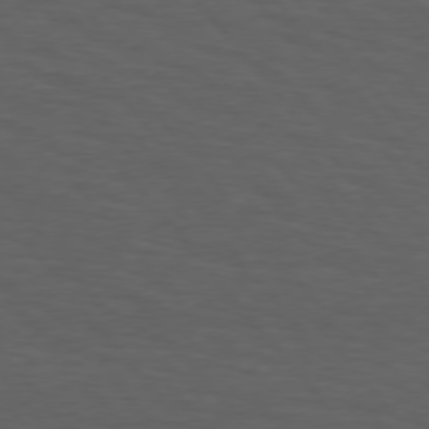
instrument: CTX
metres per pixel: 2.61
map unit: Hpe
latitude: 75.5560
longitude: -131.6883
